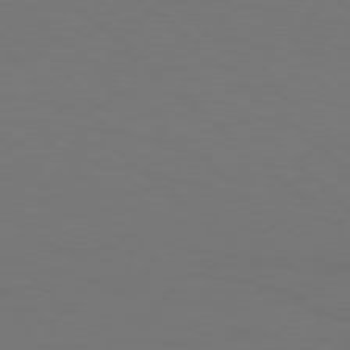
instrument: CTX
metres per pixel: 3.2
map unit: Hpe
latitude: 77.7827
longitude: -122.0444
